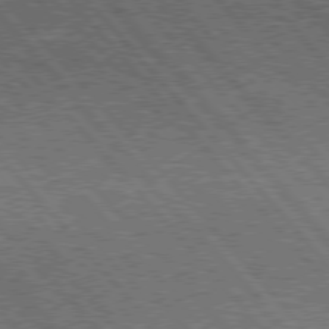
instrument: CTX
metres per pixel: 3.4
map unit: Hpe
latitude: 76.5545
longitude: -167.4804
